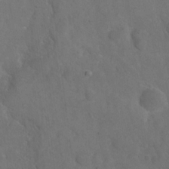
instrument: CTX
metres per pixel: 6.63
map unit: eHh
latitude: 19.2159
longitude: -63.8017
